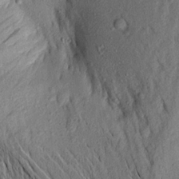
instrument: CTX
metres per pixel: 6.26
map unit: Aa
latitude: 16.5546
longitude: -146.9325
